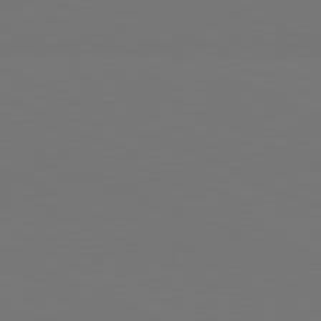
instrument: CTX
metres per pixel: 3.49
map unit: lApd
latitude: 81.2159
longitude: 147.6344
